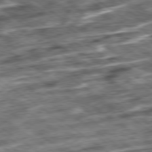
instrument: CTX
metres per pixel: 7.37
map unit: Ap
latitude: -79.6344
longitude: -50.4034
